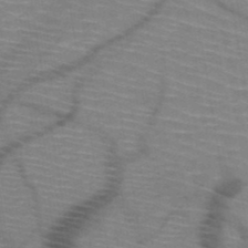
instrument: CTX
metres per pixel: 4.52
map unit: HNb
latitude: -47.7288
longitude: -45.0080
